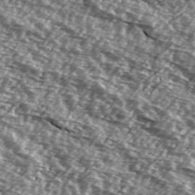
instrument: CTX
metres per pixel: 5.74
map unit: Hve
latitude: 31.8017
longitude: 149.8612
